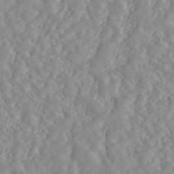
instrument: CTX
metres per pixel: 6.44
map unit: ANa
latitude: 45.8772
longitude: 49.9745
